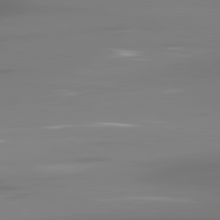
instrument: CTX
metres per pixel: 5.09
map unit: lApd
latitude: 81.8205
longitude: -136.8191
